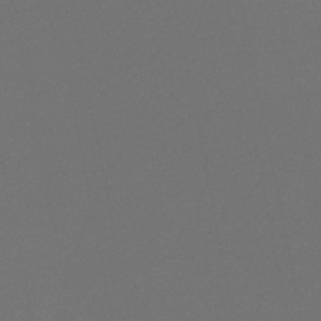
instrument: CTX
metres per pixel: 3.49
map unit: lHb
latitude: -47.0108
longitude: 67.4832
